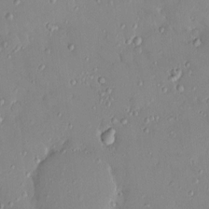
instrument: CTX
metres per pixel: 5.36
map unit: HNhu
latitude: 5.8961
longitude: 1.5211
